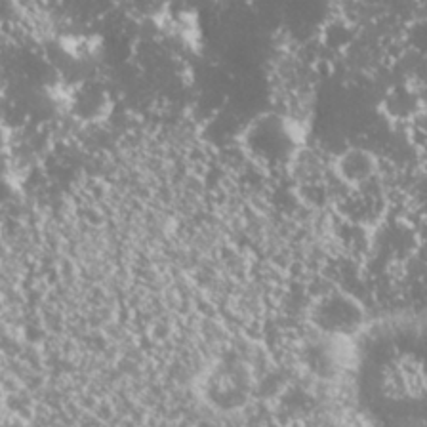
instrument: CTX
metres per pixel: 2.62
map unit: Nhu
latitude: 26.6869
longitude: -60.5545
